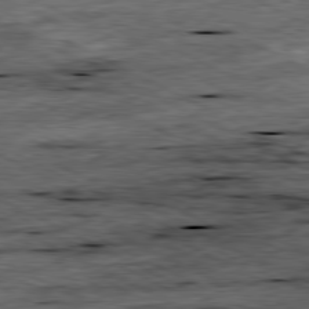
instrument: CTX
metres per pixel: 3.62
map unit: Ap
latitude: -80.9542
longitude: -88.5168
